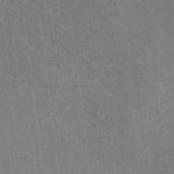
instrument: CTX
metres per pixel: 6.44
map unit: HNhu
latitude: -0.5007
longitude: -2.6679
